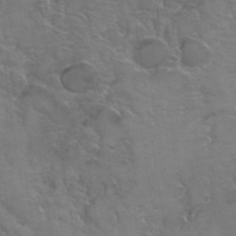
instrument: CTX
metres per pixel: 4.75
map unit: Hto
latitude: 35.0836
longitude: -44.8002
